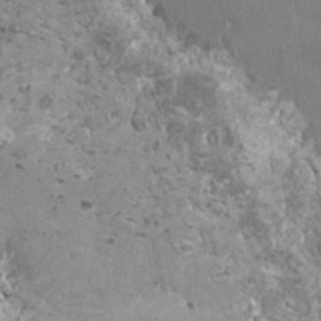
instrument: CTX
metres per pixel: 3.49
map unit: HNhu
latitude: 0.4979
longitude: 6.5196
